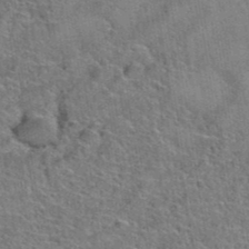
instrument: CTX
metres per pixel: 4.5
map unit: Hto
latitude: 39.6127
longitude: -43.0836
